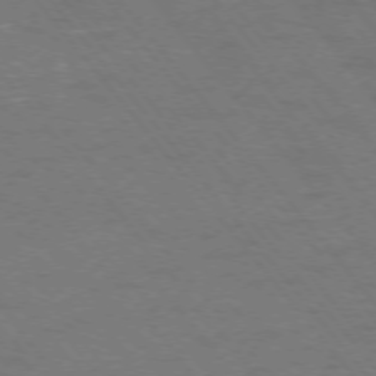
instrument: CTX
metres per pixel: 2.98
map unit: Ap
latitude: -75.9178
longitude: -69.7450
